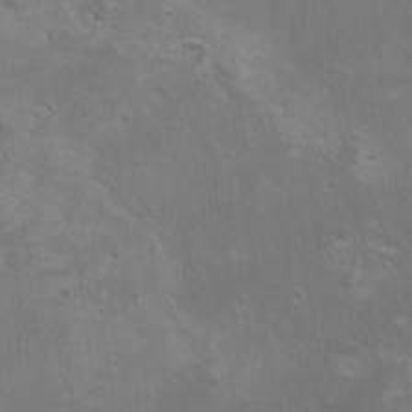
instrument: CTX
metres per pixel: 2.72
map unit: HNhu
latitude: 4.4790
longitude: 4.8219
